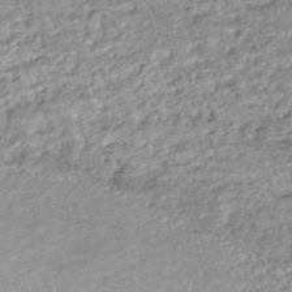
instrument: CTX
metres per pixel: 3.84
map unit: HNhu
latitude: -47.5966
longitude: 102.7274
